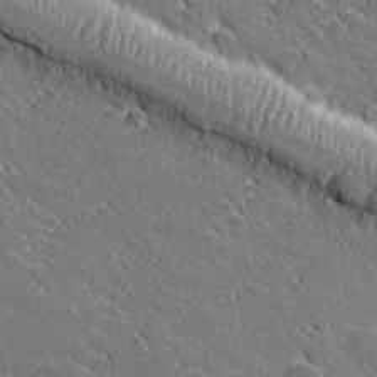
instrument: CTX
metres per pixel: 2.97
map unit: lHvf
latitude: 27.2726
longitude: 141.7855
